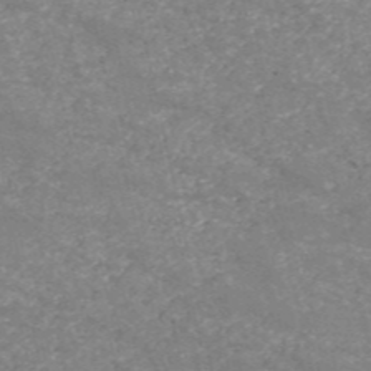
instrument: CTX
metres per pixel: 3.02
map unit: HNb
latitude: -54.0472
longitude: -38.7624
